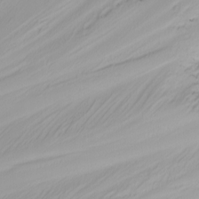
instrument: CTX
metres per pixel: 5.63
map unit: Nhu
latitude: -4.6329
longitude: -87.3859
